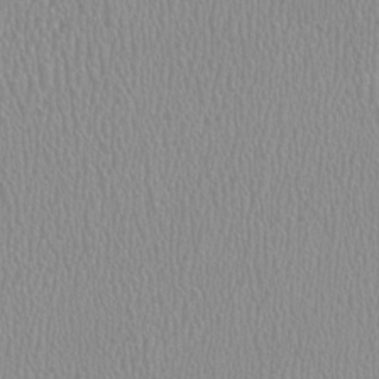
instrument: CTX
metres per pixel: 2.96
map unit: HNhu
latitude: -0.4629
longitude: -0.7246
